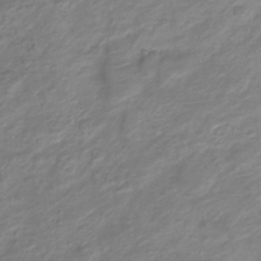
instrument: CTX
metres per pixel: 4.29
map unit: Nve
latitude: -19.7289
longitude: 105.8233
